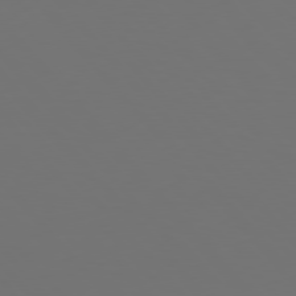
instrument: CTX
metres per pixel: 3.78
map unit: Hpe
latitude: 77.0080
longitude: -166.0444
